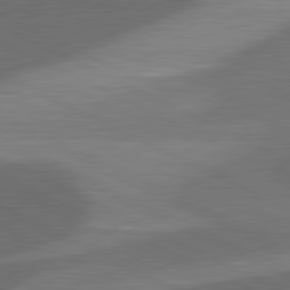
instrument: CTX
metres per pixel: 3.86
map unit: lApd
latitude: 81.5749
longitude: 127.2187
